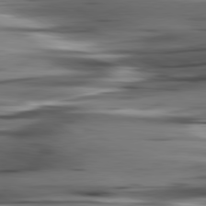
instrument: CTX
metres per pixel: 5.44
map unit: lApd
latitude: 80.6113
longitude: -122.1389
